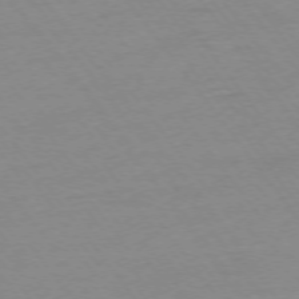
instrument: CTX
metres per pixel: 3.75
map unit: Ap
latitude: -75.3132
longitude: -80.7435
